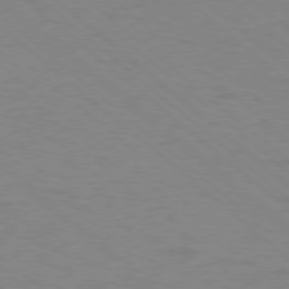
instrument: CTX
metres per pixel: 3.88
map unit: Ap
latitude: -78.7085
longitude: -68.3090
